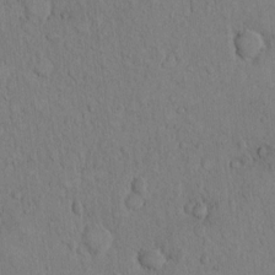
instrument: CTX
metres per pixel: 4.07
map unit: Hto
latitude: 8.8380
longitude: -60.6490
